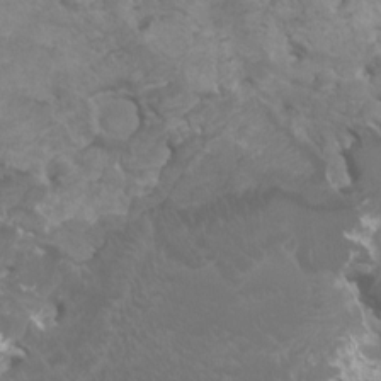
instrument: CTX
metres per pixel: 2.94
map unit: HNhu
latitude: 3.6127
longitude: -1.8394
